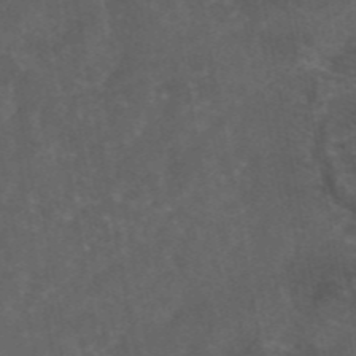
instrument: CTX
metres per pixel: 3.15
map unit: eAb
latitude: 46.7624
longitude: 125.6533
